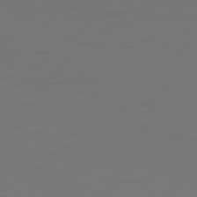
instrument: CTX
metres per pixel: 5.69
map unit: Ap
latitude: -81.5399
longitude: -61.5560
